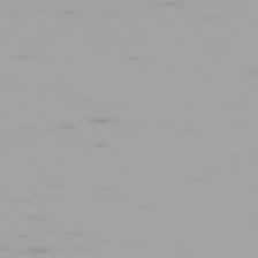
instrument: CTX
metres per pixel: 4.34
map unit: Hpe
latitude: -74.2173
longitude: 5.3887
